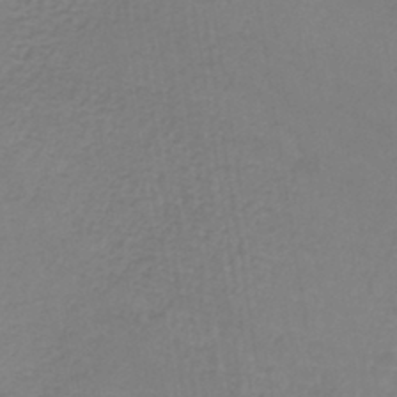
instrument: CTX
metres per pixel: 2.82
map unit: lHb
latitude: -42.2361
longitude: 71.2565
